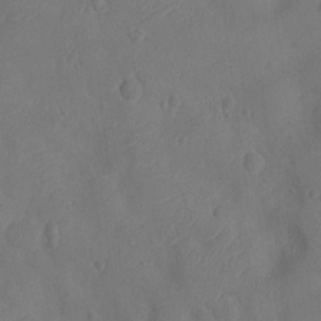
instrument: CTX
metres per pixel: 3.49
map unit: Ht
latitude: -11.9367
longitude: -21.3104
